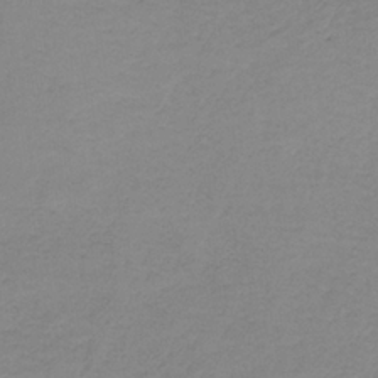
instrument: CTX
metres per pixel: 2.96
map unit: eAb
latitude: -36.0283
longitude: 53.2565
